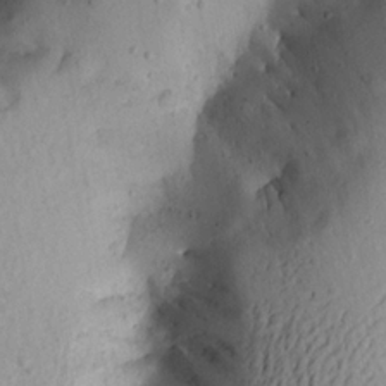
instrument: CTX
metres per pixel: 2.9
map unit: Aa
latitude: 19.5749
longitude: -144.7624
